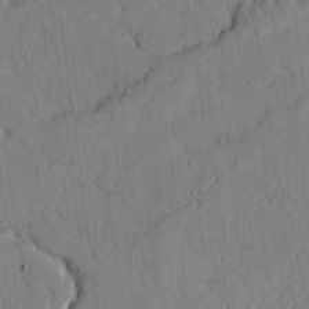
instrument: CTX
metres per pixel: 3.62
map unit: Nhu
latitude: 17.8205
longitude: -78.1389
